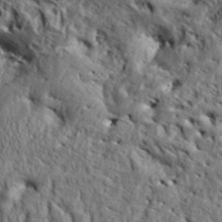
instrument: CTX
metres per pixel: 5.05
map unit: Aa
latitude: 33.8205
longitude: -136.8191
